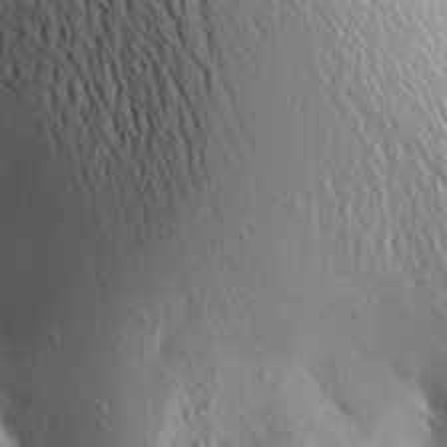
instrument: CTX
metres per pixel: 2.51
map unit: Aa
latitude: 25.8394
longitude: -149.3860
